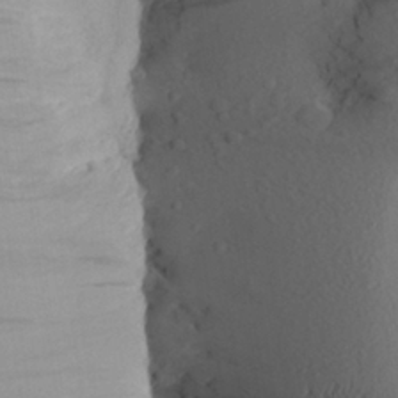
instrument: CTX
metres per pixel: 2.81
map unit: Aa
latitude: 24.2144
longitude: -149.3860
